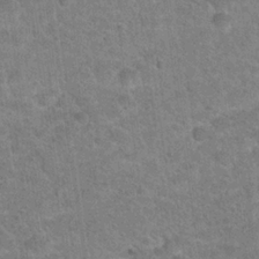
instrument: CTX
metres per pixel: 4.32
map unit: Hto
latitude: 21.7828
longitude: -49.2537
